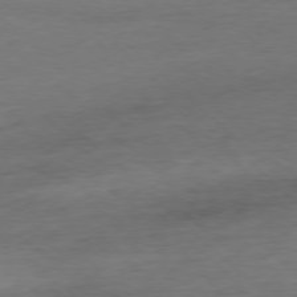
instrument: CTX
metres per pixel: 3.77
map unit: Ap
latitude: -78.6896
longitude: -71.8961
